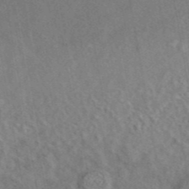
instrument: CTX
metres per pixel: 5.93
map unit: eAb
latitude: 43.0459
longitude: 109.2376
